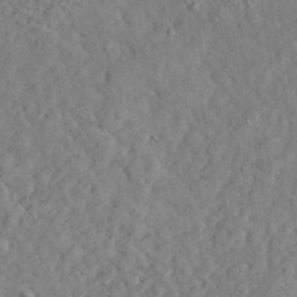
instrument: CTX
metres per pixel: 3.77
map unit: lHvf
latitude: 35.6882
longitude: -85.6316
